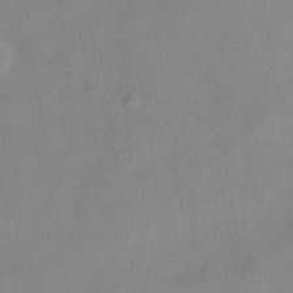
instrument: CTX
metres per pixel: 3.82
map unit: Hve
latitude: -32.3496
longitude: 92.1984
